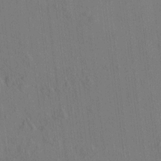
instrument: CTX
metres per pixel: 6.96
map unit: HNhu
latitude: 7.2159
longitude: 15.7667
